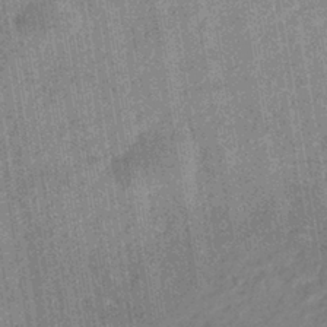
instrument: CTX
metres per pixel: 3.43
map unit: eHb
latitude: -38.5763
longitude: 80.9920
